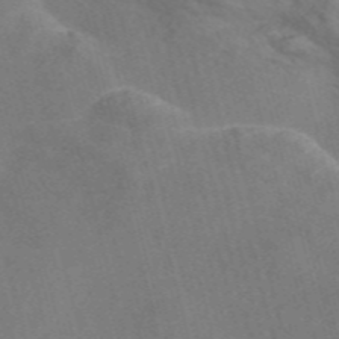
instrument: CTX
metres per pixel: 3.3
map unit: Nve
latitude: -57.5966
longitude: 55.1620
